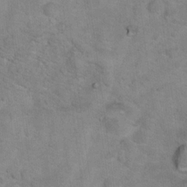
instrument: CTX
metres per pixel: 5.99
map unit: Hto
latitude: 17.1781
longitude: -38.1011
